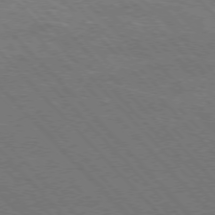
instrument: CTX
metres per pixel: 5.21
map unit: Hpe
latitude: -77.2187
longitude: -12.8191
